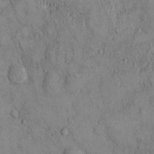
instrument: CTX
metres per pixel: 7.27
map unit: Hto
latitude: 11.5938
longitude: -59.8772
